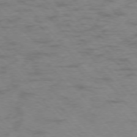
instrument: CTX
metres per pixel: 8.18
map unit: Ap
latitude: -75.9745
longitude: -70.1956
